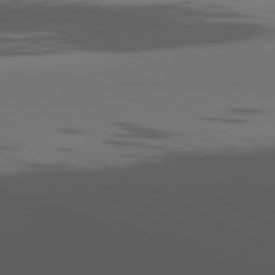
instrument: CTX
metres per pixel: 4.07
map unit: Ap
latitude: -80.8975
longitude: -63.1215
